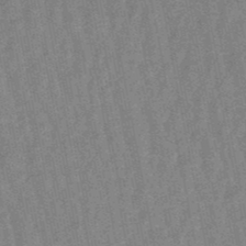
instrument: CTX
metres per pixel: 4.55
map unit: lHb
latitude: -48.1795
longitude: 79.0108
